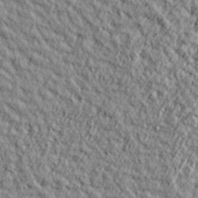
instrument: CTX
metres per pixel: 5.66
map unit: lHvf
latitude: 38.2333
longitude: -91.8772
